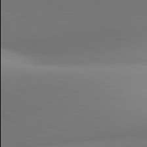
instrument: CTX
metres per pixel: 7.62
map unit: lApd
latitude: 81.4993
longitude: 142.0094
